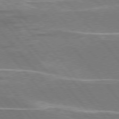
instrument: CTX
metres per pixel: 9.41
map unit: lApd
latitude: 76.1955
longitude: -63.1592
